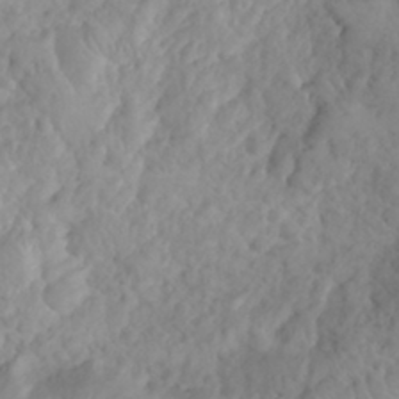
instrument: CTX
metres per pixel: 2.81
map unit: eHh
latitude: 31.8773
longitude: -65.2537
